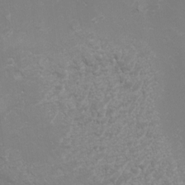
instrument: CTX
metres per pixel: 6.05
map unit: eHh
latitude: -4.6140
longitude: -74.6491
